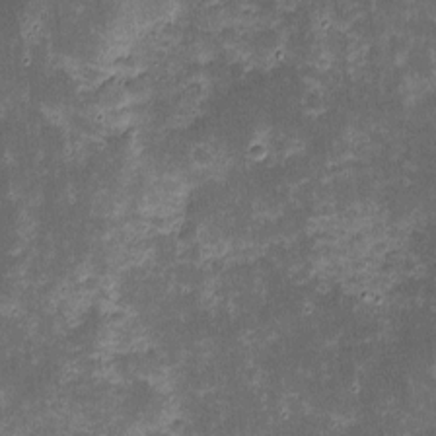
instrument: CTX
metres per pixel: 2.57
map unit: eHh
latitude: -1.0487
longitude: -86.2333
